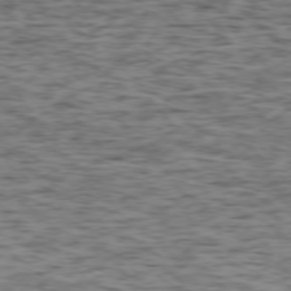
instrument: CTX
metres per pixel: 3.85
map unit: Ap
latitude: -75.8990
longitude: -91.2159
